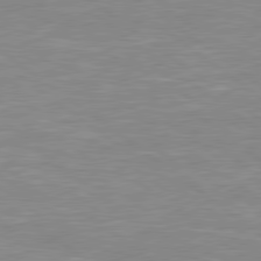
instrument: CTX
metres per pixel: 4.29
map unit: Hpe
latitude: 79.0270
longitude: -121.4994
